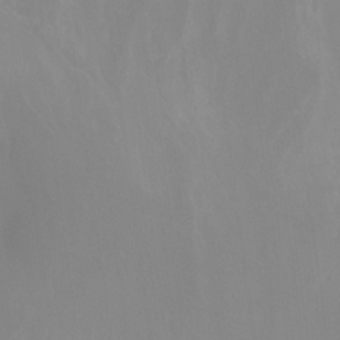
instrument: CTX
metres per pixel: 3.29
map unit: Nhu
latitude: -14.0850
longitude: -55.5371
